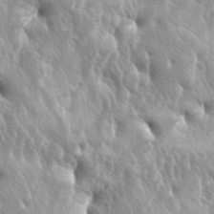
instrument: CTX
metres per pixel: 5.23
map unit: lAa
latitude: -6.1983
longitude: -125.4238
